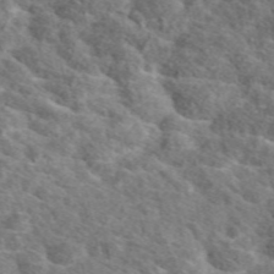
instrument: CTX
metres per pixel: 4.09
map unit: eAb
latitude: 49.3482
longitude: 113.2943
